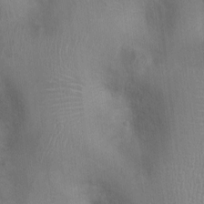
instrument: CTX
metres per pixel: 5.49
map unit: Nhu
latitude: 0.5923
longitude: -16.7246
